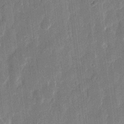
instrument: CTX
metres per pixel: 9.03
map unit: eHh
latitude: 11.6316
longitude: -70.6868
